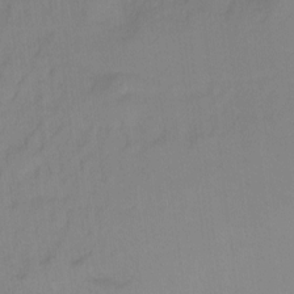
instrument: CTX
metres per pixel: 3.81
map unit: Ht
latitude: -9.9367
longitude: -37.9339
